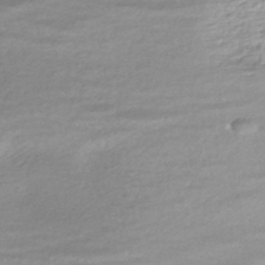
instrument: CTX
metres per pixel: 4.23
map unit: HNhu
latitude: -45.0298
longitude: 97.2376
